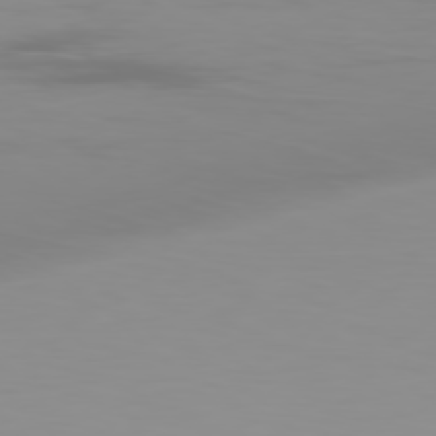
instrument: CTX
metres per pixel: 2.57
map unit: Ap
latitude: -79.1053
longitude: -69.3860
